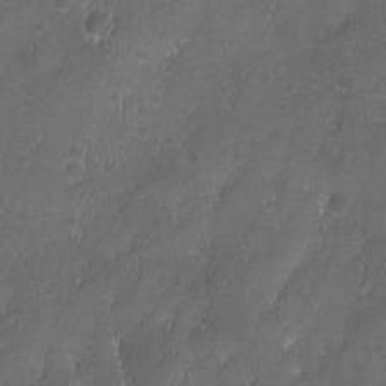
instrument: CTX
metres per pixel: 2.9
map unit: Ave
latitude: -10.7841
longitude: -121.4238
